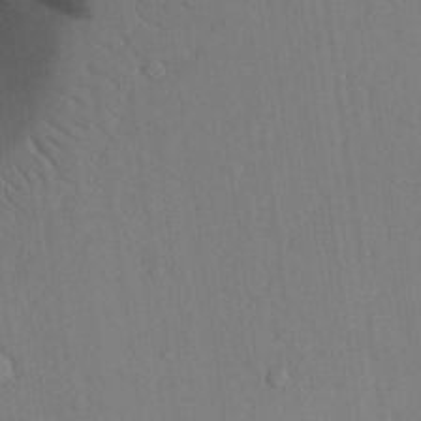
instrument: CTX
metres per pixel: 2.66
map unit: Aa
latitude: 25.9150
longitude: -137.7450
